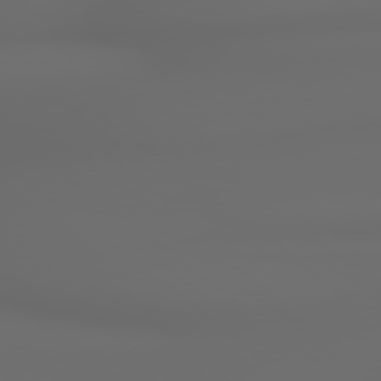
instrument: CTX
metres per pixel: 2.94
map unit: lApd
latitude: 79.0837
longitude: -163.6316
